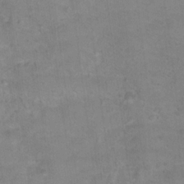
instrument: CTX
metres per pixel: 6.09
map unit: Hto
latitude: 18.0444
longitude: -38.8002
